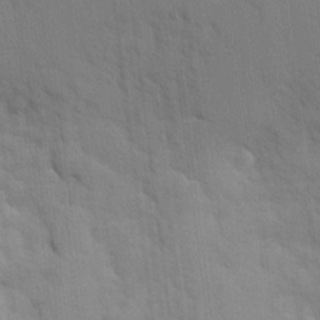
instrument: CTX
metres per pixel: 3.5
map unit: Ave
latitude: 9.8206
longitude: -102.7813
